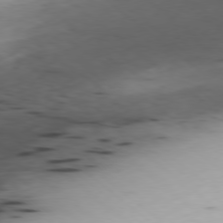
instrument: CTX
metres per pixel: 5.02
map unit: Ap
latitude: -78.9730
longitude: -59.7450
